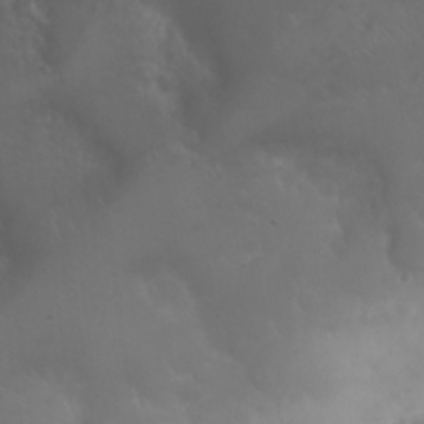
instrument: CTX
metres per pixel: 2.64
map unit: eHh
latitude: 24.5734
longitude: -62.9325
